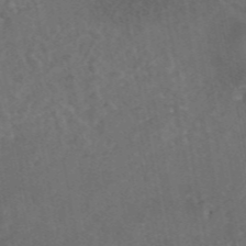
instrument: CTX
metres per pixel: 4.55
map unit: eAb
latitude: 46.4034
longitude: 114.1039
